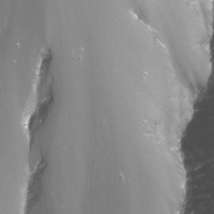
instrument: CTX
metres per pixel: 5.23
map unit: Nhu
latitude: -14.0094
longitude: -64.7247
